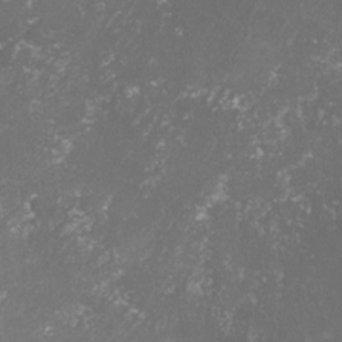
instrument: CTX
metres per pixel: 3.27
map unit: lHvf
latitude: -15.8801
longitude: -100.1011
